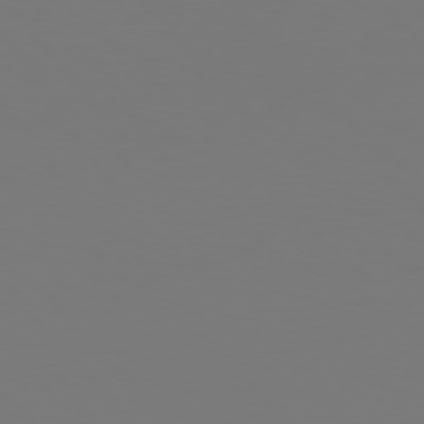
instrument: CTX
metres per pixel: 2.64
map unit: Hpe
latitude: 76.1766
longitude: -132.5546
